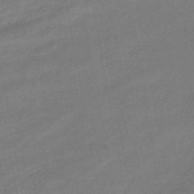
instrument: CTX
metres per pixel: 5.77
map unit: eHb
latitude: -42.3873
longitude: 83.1242
